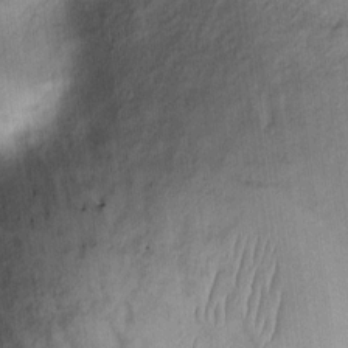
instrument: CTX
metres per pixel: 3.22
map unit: eHh
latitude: 10.8380
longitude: -65.6505
